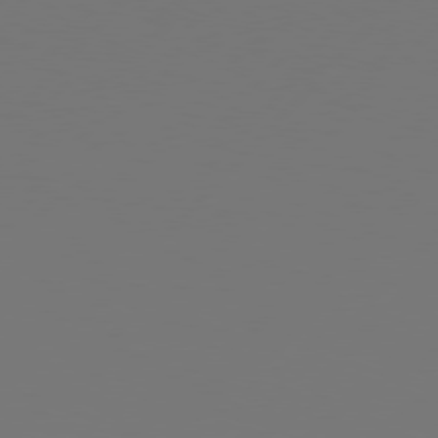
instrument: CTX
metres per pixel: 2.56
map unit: Hpe
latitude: 76.9136
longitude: -137.7639
